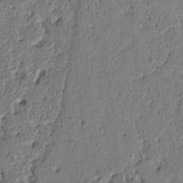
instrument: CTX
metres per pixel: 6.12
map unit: Ht
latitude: 9.4427
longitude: -77.9339
